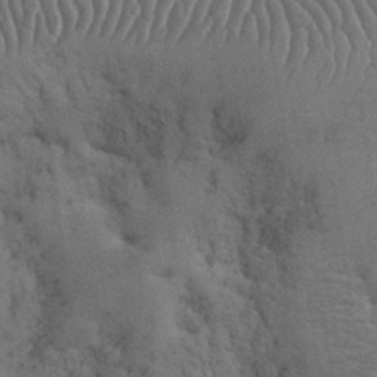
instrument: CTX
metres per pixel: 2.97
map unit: eHh
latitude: 32.5357
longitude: -67.0269
